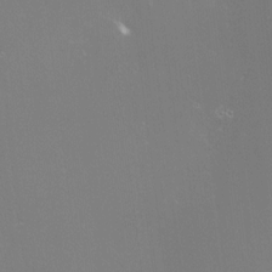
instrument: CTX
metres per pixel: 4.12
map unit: HNhu
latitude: -0.5385
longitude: 4.5196
